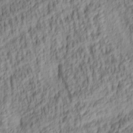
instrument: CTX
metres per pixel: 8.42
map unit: lAa
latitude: 5.0458
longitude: -115.7638
